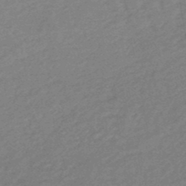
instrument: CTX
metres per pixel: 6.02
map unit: HNhu
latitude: -47.6533
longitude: 89.7099
